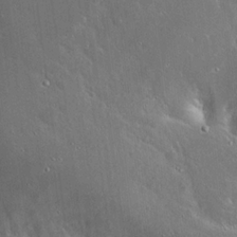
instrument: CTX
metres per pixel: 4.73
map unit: Hto
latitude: 18.0822
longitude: -56.8191
